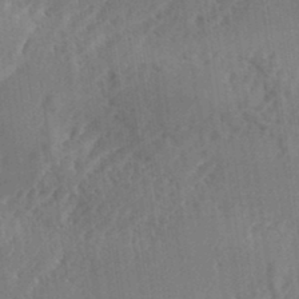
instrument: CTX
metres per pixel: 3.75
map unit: eHh
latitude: 34.6490
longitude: -133.4426
